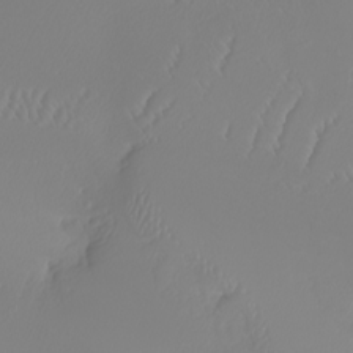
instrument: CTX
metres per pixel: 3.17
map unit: Nhu
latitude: -5.5966
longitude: -94.6113
